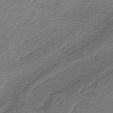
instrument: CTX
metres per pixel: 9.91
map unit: HNb
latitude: -35.4076
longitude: 58.4251
